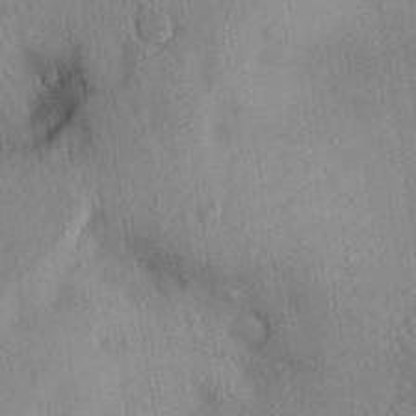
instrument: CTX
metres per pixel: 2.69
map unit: Aa
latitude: 29.0836
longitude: -146.8569
